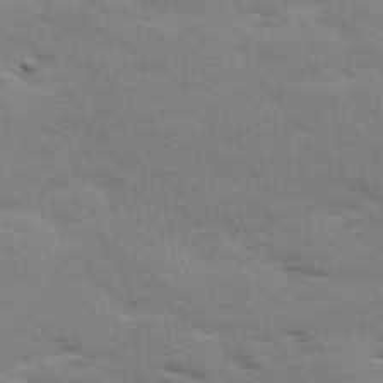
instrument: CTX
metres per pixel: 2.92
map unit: Ave
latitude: 11.6127
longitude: -102.3467
